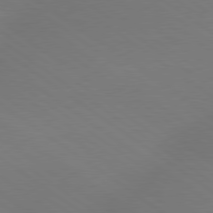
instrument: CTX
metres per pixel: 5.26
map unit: lApd
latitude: 79.2726
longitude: -151.5371
